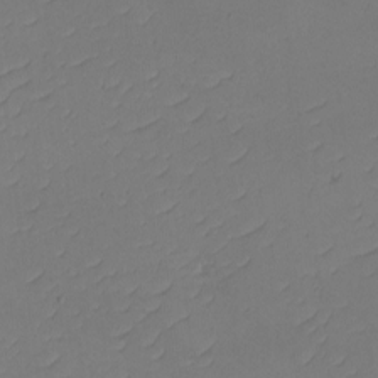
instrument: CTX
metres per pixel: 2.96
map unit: eHh
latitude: -2.5573
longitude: -74.6491
